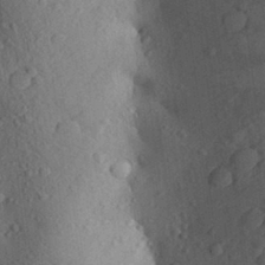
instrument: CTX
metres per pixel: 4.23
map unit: Aa
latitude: 28.9136
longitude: -148.0444
